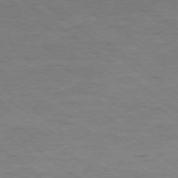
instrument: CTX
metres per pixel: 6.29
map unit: Ap
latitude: -79.0675
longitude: -100.1767
